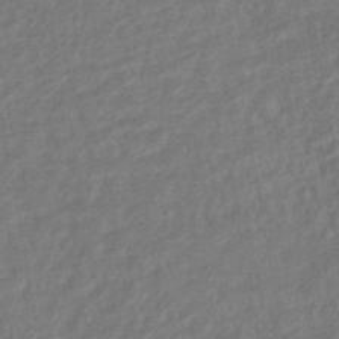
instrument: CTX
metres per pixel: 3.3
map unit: HNhu
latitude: -45.5777
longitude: 101.6910
